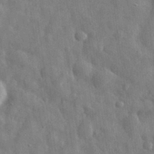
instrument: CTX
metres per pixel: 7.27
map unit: eHh
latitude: 31.7828
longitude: -73.0837
